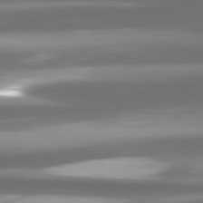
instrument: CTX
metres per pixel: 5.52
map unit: lApd
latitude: 81.1781
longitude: -143.5938
